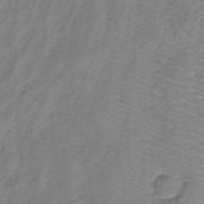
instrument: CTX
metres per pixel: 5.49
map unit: lHb
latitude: -33.3888
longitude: 67.6533
